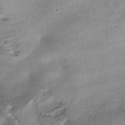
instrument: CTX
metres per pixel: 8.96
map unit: HNhu
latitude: -40.1795
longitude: 96.7274
